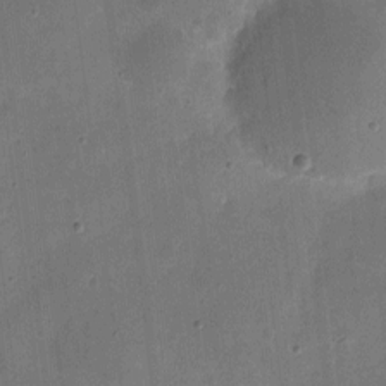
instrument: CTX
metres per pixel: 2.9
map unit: eHh
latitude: 4.6490
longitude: -66.7813
